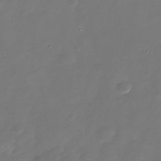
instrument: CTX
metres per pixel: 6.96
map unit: Nhu
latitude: -28.3495
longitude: -68.2712
